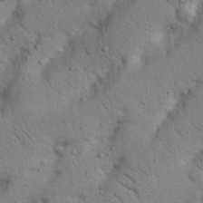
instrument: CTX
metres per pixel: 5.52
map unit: Nhu
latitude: 22.4412
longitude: -74.7435
